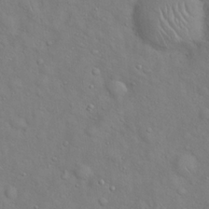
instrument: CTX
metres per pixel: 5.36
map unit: Hto
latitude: 18.6490
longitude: -53.2537
